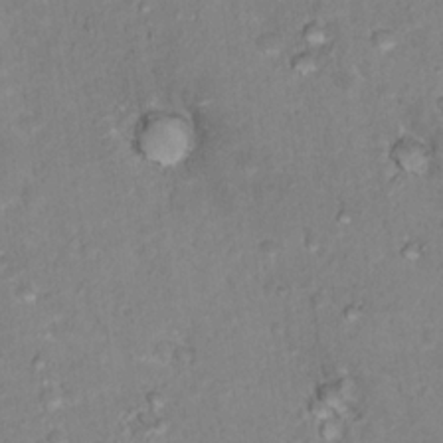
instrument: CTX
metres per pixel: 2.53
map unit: Nhu
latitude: 17.8205
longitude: -31.9528
